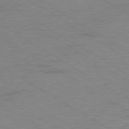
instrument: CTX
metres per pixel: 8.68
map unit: Ap
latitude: -80.0850
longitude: -52.5357
